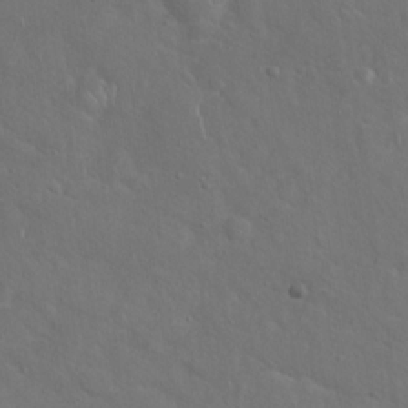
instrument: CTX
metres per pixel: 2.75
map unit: Hto
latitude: 17.5938
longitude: -53.3671
